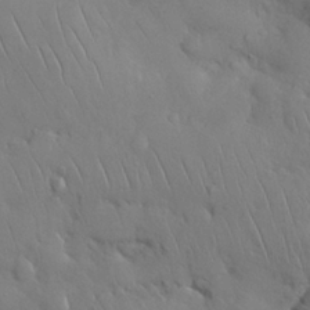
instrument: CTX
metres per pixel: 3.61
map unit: Nhu
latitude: 27.4804
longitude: -68.3467
